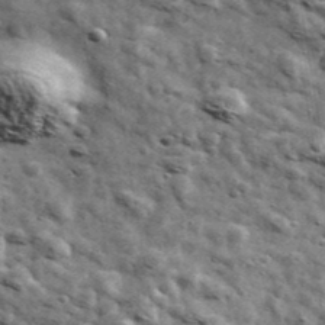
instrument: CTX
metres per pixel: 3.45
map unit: Ave
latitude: 42.5357
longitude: -107.9528
